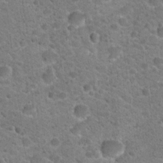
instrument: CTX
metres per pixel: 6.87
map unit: Hto
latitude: 22.3845
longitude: -49.9150
